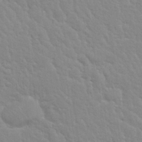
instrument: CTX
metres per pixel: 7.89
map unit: Nhu
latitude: 28.5923
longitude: -54.5735
